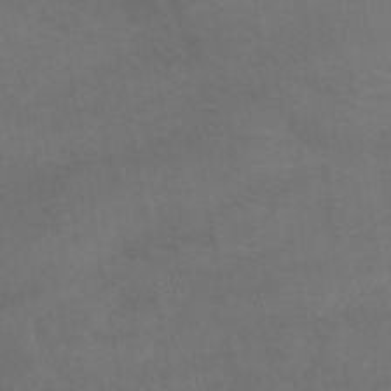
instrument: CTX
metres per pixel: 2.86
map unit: lHb
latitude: -40.6896
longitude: 66.5763
